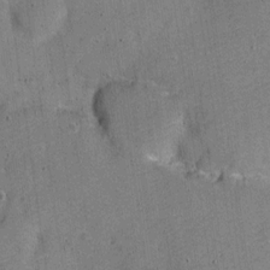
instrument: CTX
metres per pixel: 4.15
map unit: Nve
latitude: -25.0864
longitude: 105.6155
